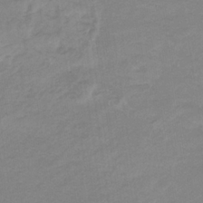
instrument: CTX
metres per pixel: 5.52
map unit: lHb
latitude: -33.7478
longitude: 68.9541
